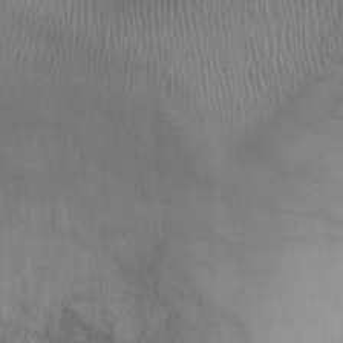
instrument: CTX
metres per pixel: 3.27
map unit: Ht
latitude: -2.1038
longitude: -19.8205
